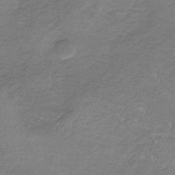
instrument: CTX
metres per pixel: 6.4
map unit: HNb
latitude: -33.6155
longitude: 58.2550
